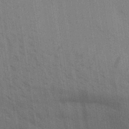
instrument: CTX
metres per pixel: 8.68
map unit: Aa
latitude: 30.9136
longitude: -139.8016
